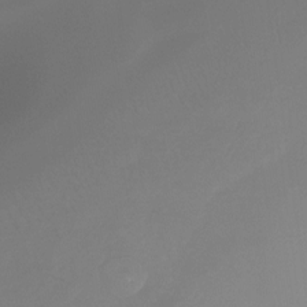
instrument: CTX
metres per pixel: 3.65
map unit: Htu
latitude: -13.7478
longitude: -49.3104
